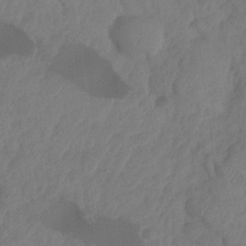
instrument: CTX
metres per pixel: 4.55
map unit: HNhu
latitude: -24.2928
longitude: 49.6722
